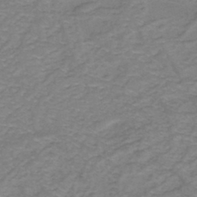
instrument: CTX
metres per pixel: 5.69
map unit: eHh
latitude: -44.7652
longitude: -30.5357
